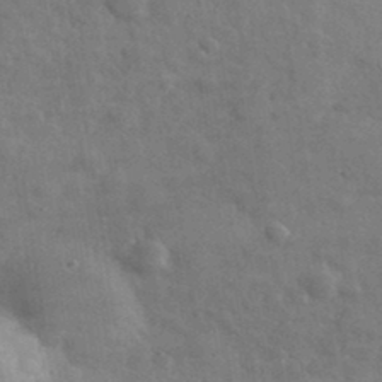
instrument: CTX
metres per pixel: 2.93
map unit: lHvf
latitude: 36.7246
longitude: -89.8206
